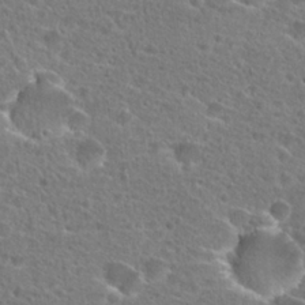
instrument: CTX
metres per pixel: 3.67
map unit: Hto
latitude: 25.4993
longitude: -46.0633
